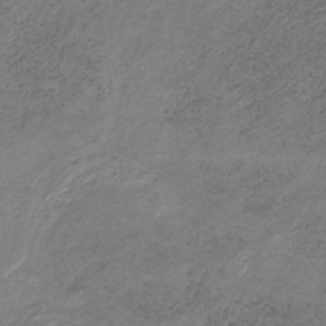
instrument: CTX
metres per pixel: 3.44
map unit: HNb
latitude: -32.3118
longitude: 61.2943
